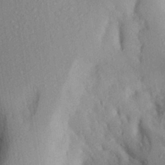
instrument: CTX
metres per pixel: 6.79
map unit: Aa
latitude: 28.5357
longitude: -145.9528
